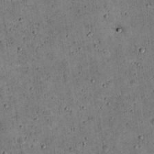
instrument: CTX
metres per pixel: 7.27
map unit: eHh
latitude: 21.4805
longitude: -65.1592
